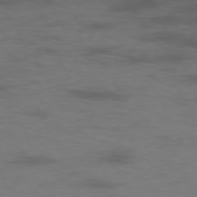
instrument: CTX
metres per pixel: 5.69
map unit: Hpe
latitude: -76.2173
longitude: -10.6491
